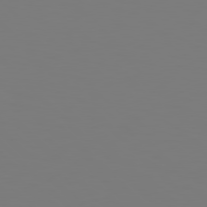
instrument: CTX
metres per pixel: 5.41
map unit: Hpe
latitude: 78.8002
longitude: -166.5545
